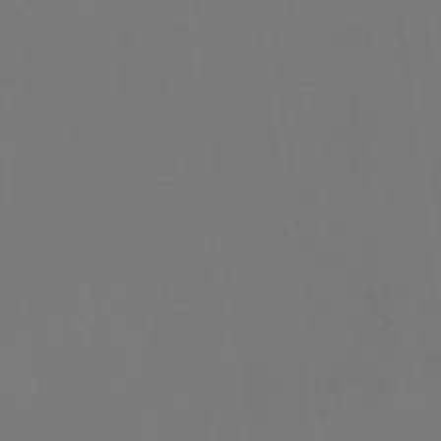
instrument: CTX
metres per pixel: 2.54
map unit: eHb
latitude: -49.6911
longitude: 83.8422
